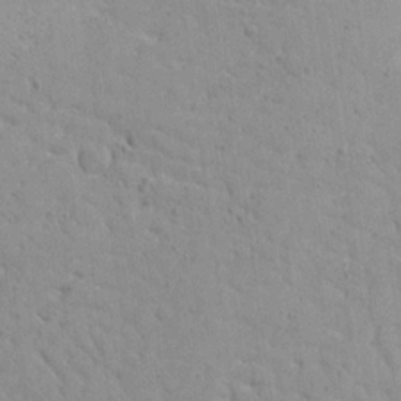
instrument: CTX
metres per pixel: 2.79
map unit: Aa
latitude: 18.1955
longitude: -141.1781
